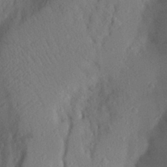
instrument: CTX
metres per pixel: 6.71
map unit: Aa
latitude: 26.8191
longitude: -147.2159
